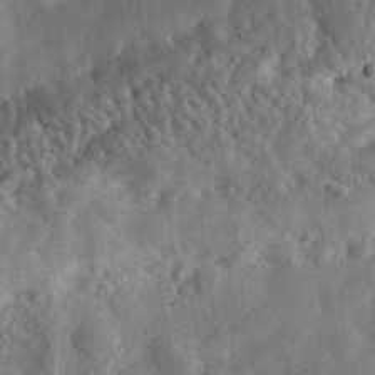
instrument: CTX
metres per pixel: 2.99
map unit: eHh
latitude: 31.6694
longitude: -75.8017
